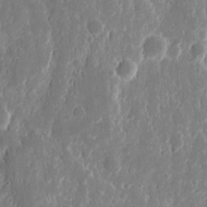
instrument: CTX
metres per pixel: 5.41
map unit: eHh
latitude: 12.1011
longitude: -71.9717
